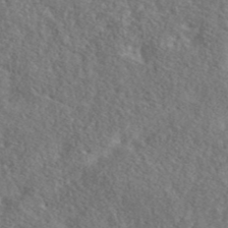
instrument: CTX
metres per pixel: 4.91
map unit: lHvf
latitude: 42.3089
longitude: -88.6680
